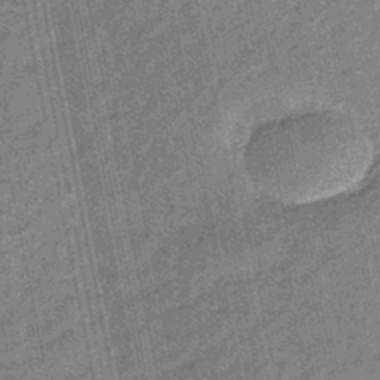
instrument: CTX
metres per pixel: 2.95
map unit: eHb
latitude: -43.8611
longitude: 87.2565
